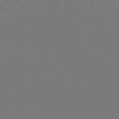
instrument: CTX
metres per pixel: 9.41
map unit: Hpe
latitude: 77.0836
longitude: -131.6316
